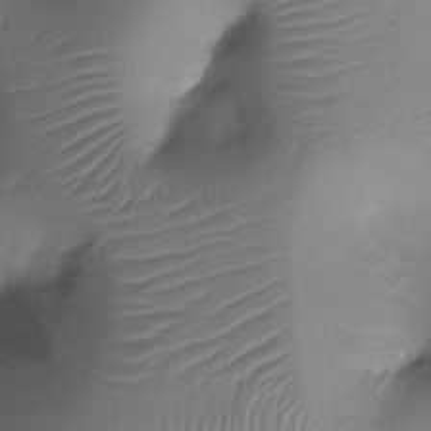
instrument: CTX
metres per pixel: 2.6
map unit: Ht
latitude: -17.6344
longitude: -44.3089
